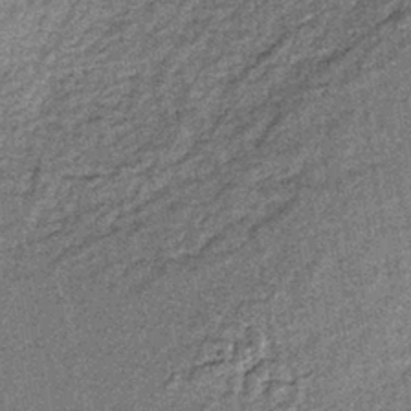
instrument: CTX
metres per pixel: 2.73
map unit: lHb
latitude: -38.4062
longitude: 65.7100
